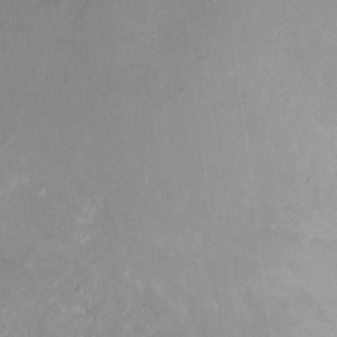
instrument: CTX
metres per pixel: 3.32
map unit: Ht
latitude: -0.6141
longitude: -32.3467
